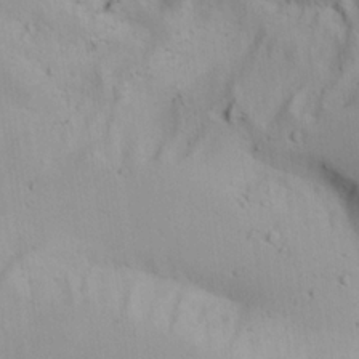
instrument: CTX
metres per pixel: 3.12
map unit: lAa
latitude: 19.6694
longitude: -138.4412
